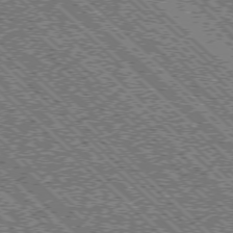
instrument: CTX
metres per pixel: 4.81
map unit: Ap
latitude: -76.1984
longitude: -96.4790
